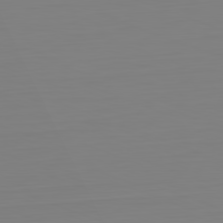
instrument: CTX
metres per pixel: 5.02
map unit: Hpe
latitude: -82.1039
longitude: 8.8975
